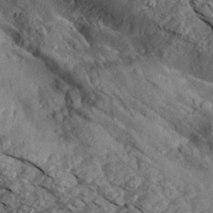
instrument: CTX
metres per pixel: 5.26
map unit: Aa
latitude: 14.3846
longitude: -142.0255
